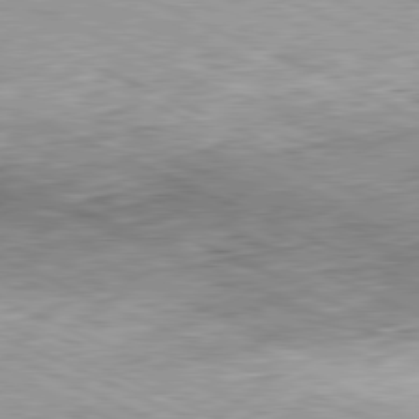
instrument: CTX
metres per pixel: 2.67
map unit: Hpe
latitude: -81.6722
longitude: 10.7652
